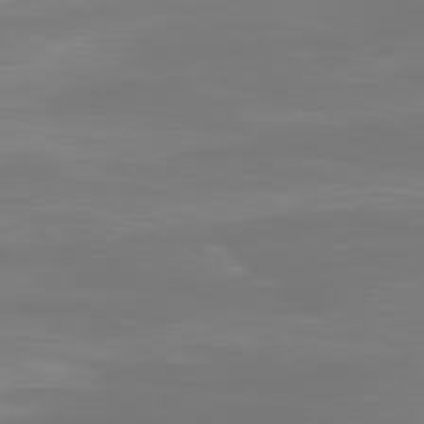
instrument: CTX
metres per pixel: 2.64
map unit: Ap
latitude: -79.0864
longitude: -95.7639
